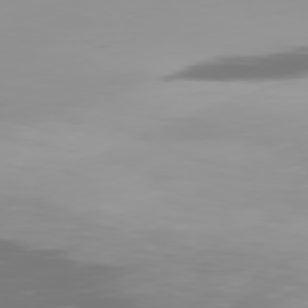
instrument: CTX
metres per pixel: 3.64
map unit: Hpe
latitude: 75.9339
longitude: -143.3104
